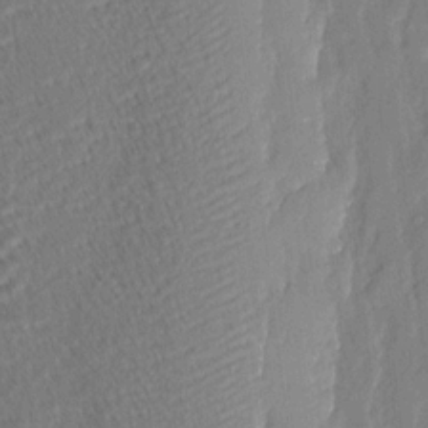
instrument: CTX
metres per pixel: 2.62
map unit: eHh
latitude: 4.6868
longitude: -76.9513
